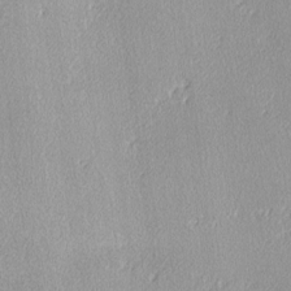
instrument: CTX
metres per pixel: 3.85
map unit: lHvf
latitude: -13.7856
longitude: -104.3468
